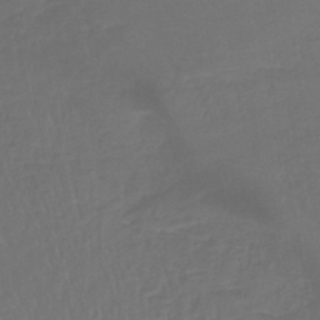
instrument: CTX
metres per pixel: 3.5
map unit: lHb
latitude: -43.6154
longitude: 59.9367
